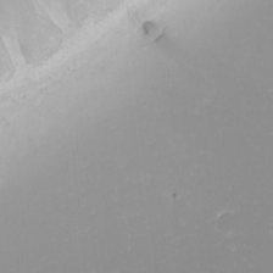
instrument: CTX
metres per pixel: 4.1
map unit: Nhu
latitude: -4.2928
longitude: -76.7624
